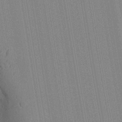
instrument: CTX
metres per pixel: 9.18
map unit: Aa
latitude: 28.4412
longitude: -147.7639
